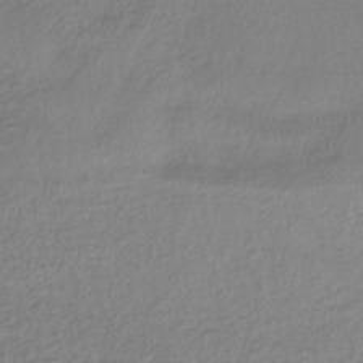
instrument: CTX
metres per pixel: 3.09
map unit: lHb
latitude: -38.3495
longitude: 68.6707
